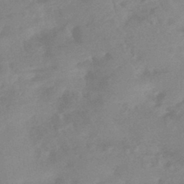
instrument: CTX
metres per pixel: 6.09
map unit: HNhu
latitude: -44.0094
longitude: 91.5588
